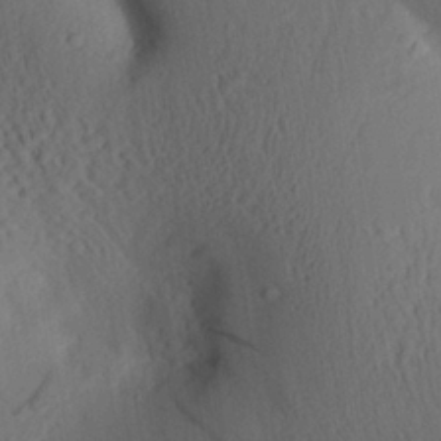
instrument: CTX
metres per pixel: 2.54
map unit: Aa
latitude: 26.8569
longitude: -136.4412
